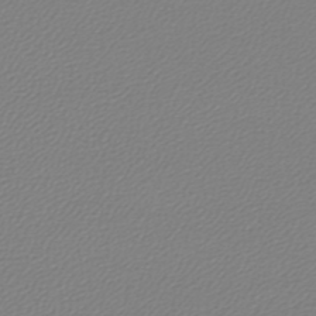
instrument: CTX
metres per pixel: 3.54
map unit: lHb
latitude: -46.2739
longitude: 70.5574
